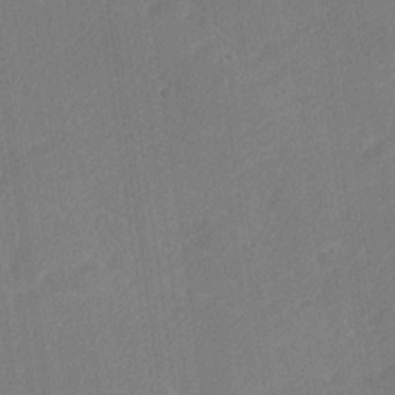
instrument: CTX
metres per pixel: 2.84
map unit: lHvf
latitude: 26.1200
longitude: 141.3321
